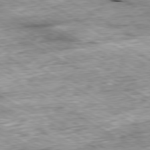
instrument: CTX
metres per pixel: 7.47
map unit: Ap
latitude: -80.3118
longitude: -88.2901
